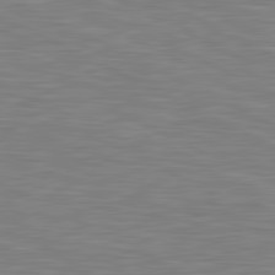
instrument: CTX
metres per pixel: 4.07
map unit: lApd
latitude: 81.1970
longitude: -169.1025
